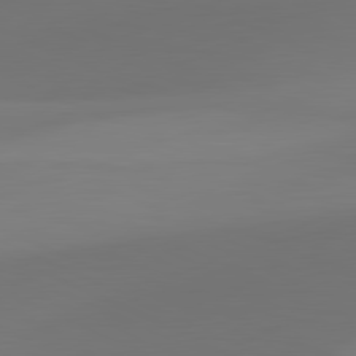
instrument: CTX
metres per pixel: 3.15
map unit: lApd
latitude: 81.3859
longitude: 128.5007
